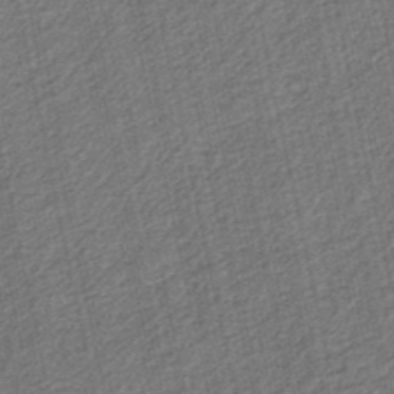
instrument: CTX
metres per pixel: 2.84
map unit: HNb
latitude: -35.9745
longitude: 55.2943
